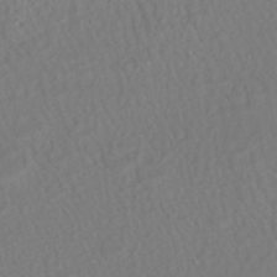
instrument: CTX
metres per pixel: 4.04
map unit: HNhu
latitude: -47.6910
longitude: 103.7289
